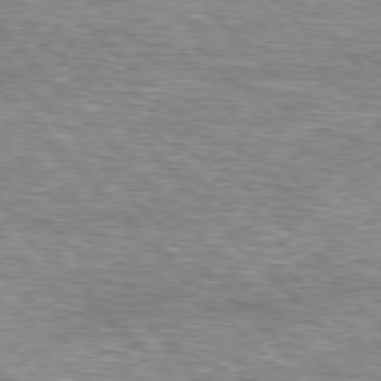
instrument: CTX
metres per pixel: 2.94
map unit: lApd
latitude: 76.6679
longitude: -74.8758
